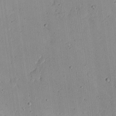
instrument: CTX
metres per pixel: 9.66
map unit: eHh
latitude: 17.7828
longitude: -73.1781
